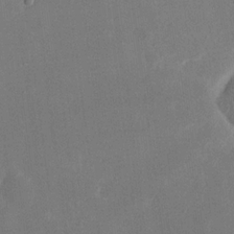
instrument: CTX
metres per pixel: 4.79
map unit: eHh
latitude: 18.9891
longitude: -70.3845
